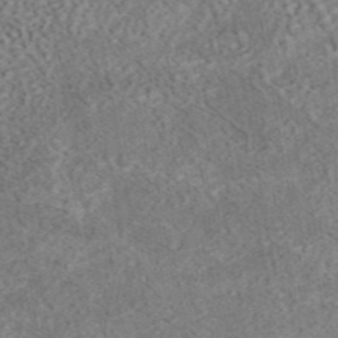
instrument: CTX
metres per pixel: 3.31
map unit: eAb
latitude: 44.8380
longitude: 124.5763
